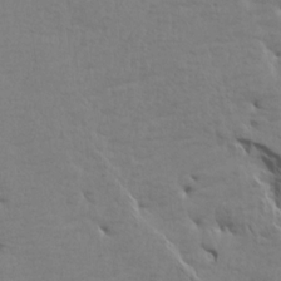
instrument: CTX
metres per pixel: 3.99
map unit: Aa
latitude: 15.6127
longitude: -141.2159
